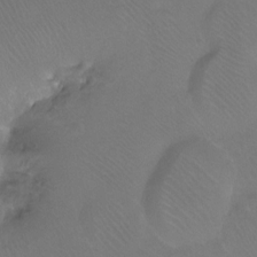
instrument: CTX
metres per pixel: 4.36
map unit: Ht
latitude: -11.2943
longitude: -44.2333
